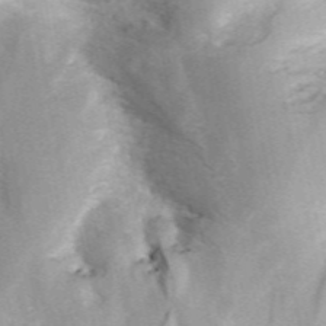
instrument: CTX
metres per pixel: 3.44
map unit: eAb
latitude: 49.1781
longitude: 118.8786
